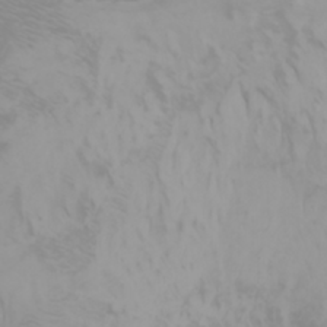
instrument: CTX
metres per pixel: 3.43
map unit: Htu
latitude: -0.4629
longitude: -77.4426
